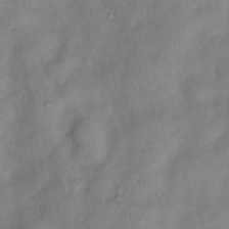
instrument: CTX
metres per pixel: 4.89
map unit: Nhu
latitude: 6.6301
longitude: -24.5545
